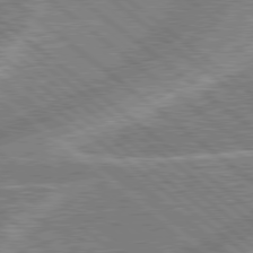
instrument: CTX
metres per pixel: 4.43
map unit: lApd
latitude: 78.8947
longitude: -158.0822
